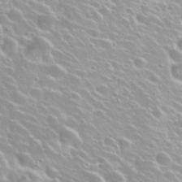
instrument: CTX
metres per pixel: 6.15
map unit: Nhu
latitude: 28.1011
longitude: -51.1214
